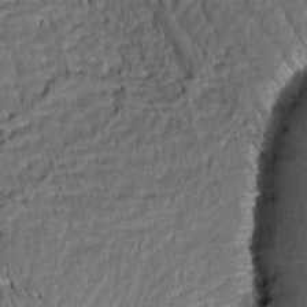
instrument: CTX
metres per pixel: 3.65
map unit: Aa
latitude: 7.8205
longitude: -132.7246
